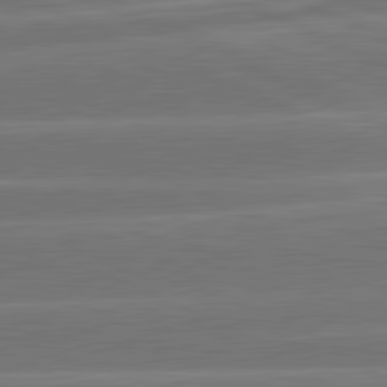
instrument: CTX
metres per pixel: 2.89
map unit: lApd
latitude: 81.7450
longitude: -135.5749
